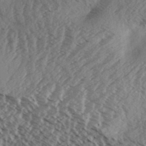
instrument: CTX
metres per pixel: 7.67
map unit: Aa
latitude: 33.0836
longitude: -139.7639
